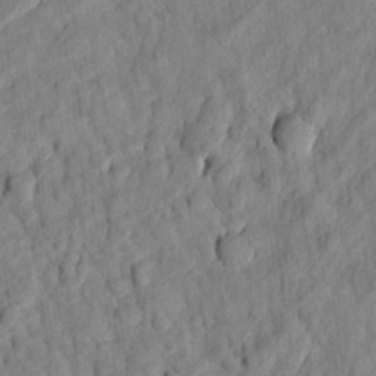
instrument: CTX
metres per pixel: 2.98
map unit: eHh
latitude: 24.7246
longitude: -79.9150
